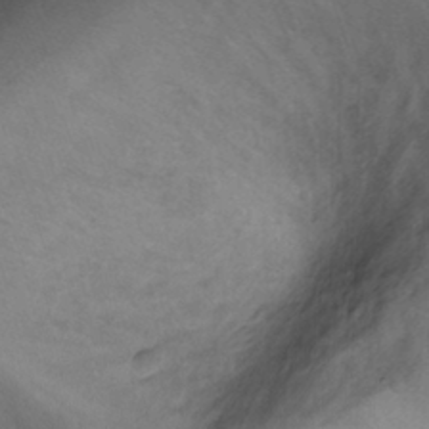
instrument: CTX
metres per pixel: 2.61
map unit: Ht
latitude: 3.5371
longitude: -29.2537
